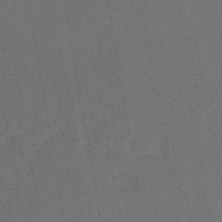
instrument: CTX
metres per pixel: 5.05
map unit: lHb
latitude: -43.6721
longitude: 60.9542
